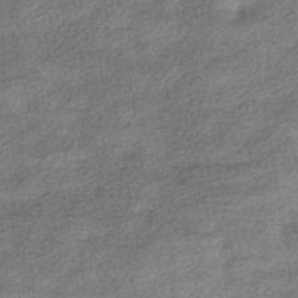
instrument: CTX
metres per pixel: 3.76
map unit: HNhu
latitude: -40.3117
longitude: 96.8219
